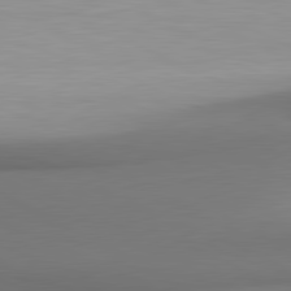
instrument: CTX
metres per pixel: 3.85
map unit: lApd
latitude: 81.3482
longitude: 171.8045
